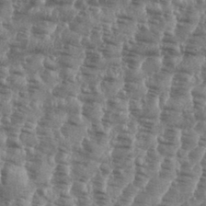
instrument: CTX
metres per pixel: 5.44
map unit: eHh
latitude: 35.1214
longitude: -136.2334
